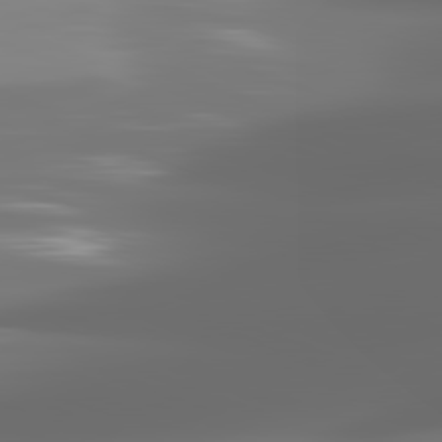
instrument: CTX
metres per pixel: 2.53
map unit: lApd
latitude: 81.9528
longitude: -144.9136
